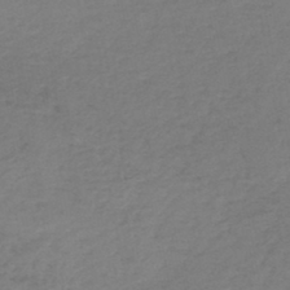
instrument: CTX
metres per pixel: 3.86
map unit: HNb
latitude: -45.0675
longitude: -45.8394
